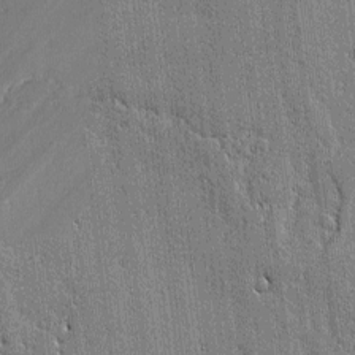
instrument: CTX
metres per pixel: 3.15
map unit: lAvf
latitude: -0.6519
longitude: -106.6113
